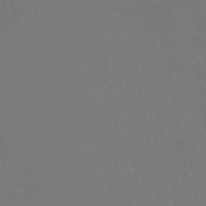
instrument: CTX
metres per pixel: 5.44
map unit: lHb
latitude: -38.6330
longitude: 74.7841
